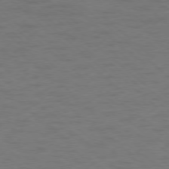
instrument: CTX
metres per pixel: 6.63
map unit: Hpe
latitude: -78.1228
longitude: -20.2523
